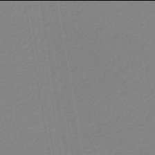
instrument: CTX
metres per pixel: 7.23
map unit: lHb
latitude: -46.0094
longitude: 66.9919
